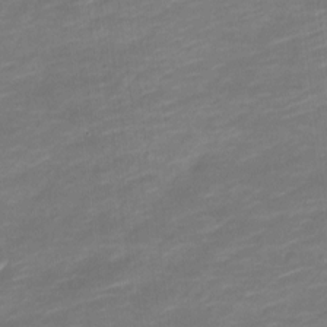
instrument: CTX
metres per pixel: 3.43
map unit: Nve
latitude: -17.6344
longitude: 109.1620
